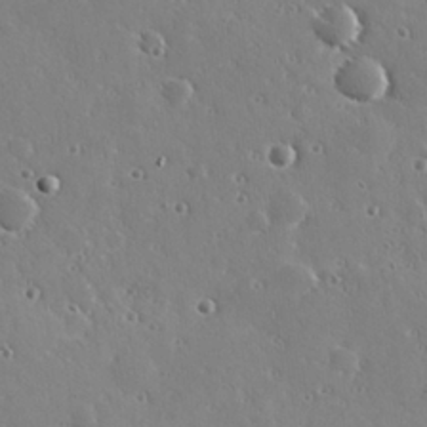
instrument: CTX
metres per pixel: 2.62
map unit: Hve
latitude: 26.7057
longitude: -93.0458
